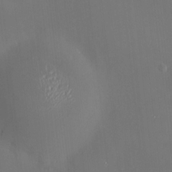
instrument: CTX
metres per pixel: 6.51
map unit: HNhu
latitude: 7.0080
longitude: 8.7652
